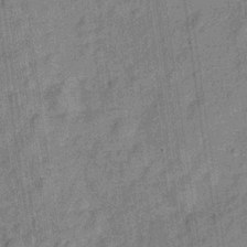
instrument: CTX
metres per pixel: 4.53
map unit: Hve
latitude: -28.9353
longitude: 94.0472
